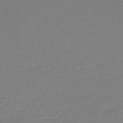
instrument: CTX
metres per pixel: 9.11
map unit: HNb
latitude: -46.2928
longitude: 54.4062
